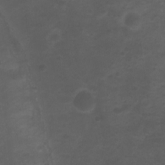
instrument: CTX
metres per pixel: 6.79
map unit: Ht
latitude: 2.2522
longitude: -22.6679
